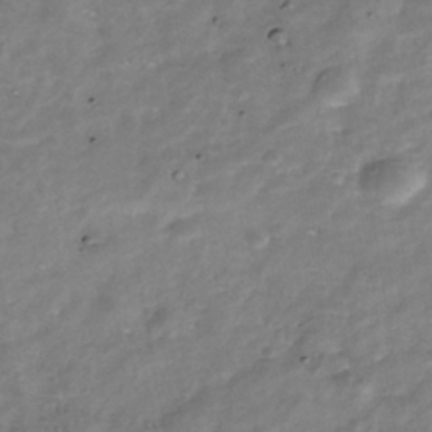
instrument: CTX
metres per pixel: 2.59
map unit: Nhu
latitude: -39.3132
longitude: -81.0080
